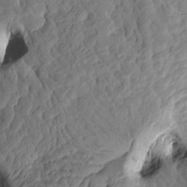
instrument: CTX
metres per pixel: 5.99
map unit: eHh
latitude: -1.1620
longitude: 14.8786
